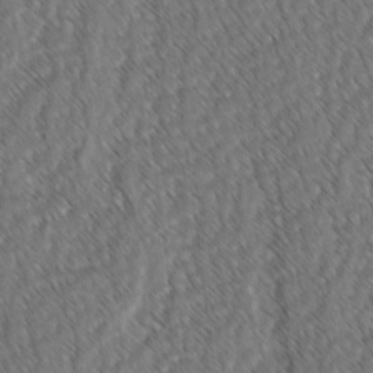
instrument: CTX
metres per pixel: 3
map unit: lAvf
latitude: -3.2375
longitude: -114.1577
